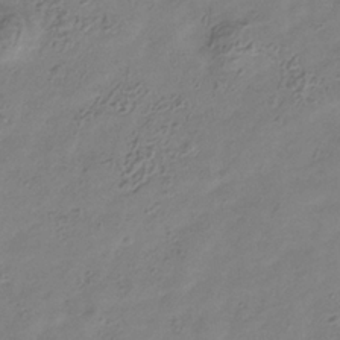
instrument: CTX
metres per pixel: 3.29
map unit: Hve
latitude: -34.4818
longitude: 89.2565
